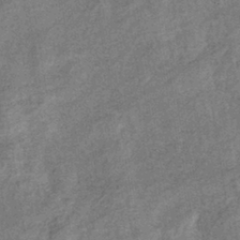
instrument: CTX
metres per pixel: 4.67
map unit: eHb
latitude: -38.1795
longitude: 77.5966
